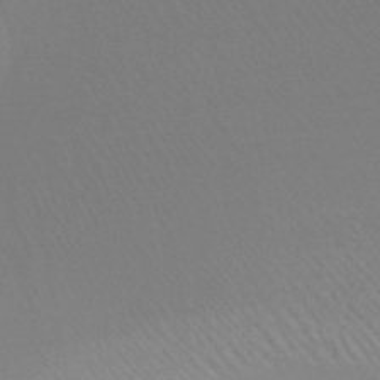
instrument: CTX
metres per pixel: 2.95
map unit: HNb
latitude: -46.9730
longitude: -43.4993
